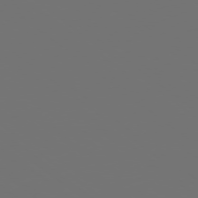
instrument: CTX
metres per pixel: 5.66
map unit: Ap
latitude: -78.8975
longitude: -60.2711
